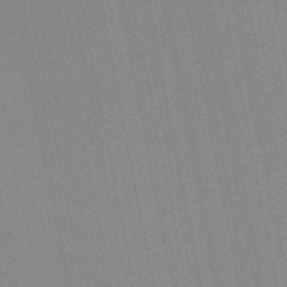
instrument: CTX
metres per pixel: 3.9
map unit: lHb
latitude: -49.0298
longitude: 68.9919
